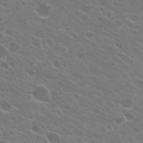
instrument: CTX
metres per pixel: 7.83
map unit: Hto
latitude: 24.6112
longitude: -37.8584
